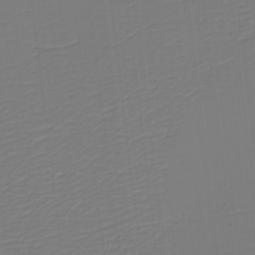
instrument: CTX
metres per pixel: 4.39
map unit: eHh
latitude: -5.4832
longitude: -84.5357
